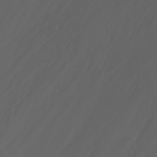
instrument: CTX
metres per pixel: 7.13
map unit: Nhu
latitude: -1.9367
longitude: -75.4993
